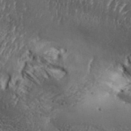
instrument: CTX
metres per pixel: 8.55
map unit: Aa
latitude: 32.8947
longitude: -134.8380
